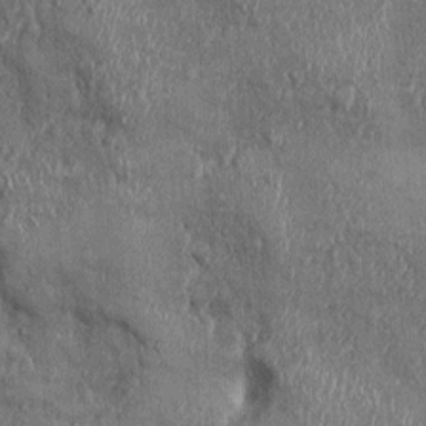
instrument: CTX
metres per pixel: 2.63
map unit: Ht
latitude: -0.5574
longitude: -13.4616
